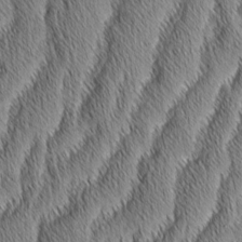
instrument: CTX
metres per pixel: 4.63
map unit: Aa
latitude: 6.8380
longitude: -130.5735
